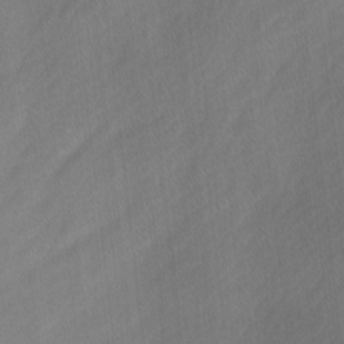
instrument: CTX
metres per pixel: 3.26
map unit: Ave
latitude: -0.7275
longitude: -113.5371
